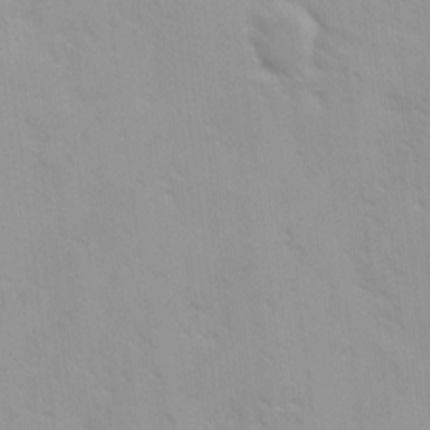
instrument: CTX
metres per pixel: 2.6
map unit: Ave
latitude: 9.1214
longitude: -103.5749
